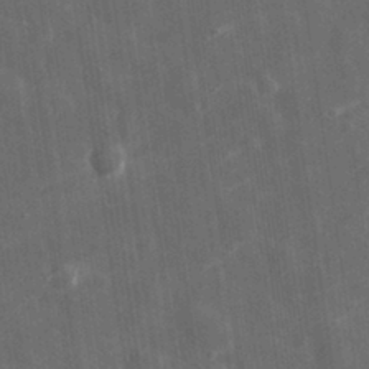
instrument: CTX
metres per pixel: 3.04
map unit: eHh
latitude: 31.8773
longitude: -78.2145
